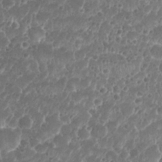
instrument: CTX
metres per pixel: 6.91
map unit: Nhu
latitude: 26.3845
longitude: -52.3656
